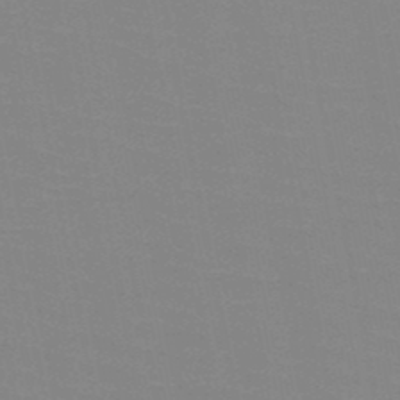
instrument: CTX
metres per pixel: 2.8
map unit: HNb
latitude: -49.1242
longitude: -49.5560
